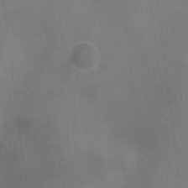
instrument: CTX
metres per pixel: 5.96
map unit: Ht
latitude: -4.0283
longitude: -17.2726
